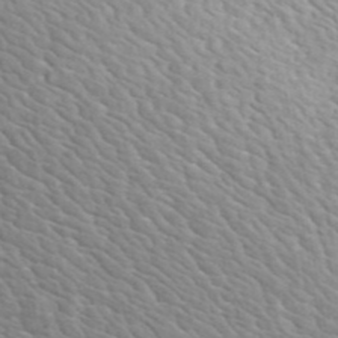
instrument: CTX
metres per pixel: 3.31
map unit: ANa
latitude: 44.5546
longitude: 23.3510
